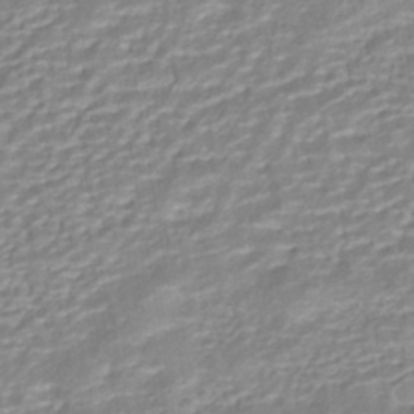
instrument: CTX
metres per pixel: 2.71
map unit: ANa
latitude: -41.2565
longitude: 104.6518
